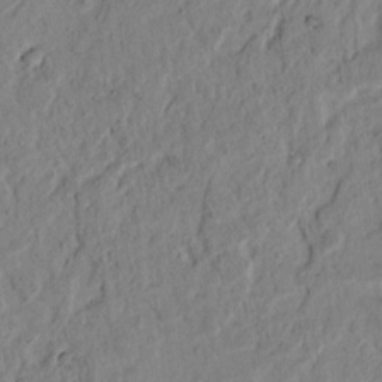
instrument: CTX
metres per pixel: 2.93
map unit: lAvf
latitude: 4.8758
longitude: 164.8597
